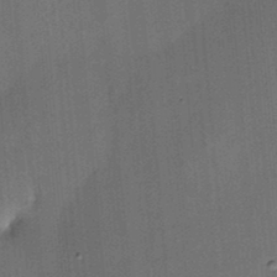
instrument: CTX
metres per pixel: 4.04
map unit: HNhu
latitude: 12.5924
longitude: 10.9920
